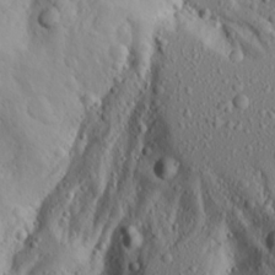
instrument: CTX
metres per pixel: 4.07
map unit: Aa
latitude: 15.7261
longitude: -143.7828
